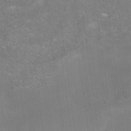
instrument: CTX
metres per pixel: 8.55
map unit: Nhe
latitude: -38.8219
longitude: -119.2348
